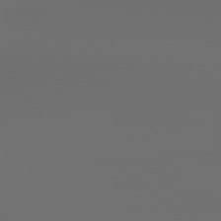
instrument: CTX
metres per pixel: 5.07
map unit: lApd
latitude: 79.7261
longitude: 176.1417
